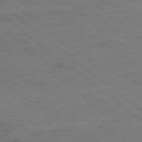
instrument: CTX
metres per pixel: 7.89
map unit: Ap
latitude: -79.1998
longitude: -100.7624
